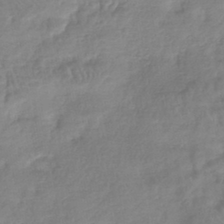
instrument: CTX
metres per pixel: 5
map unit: lHb
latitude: -41.3321
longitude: 68.6518
